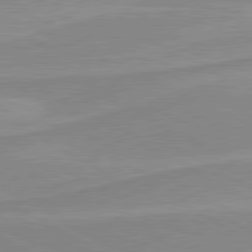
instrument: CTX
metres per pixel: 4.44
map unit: lApd
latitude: 80.3656
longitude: 171.1809
